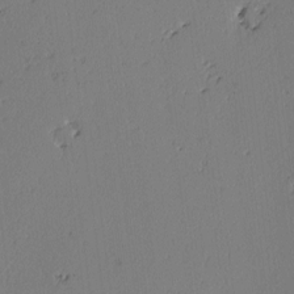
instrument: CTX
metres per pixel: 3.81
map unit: lAvf
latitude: -2.8219
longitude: -106.1767
